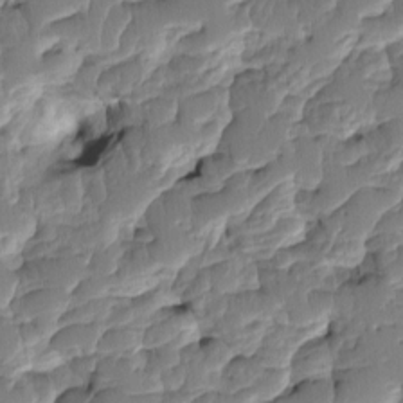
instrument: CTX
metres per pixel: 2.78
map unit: HNhu
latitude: -1.8045
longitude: 14.4629
